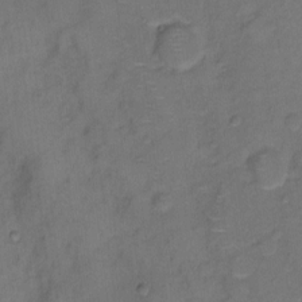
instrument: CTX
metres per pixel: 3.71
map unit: Hto
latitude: 5.7450
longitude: -61.1592
